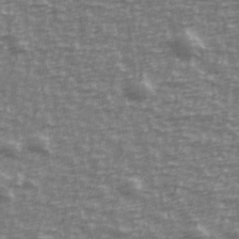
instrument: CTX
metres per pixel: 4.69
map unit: Ave
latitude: 40.1199
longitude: -113.6694
